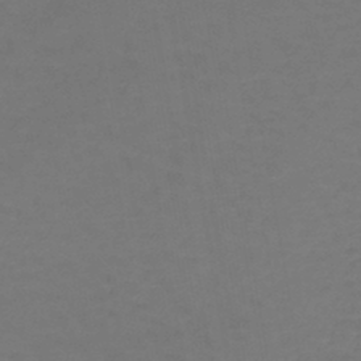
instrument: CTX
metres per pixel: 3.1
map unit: lHb
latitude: -43.6343
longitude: 66.1795
